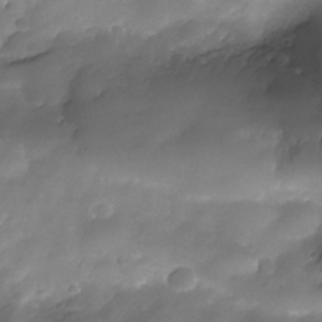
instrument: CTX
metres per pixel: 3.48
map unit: Nhe
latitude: -34.8786
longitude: -145.9717
